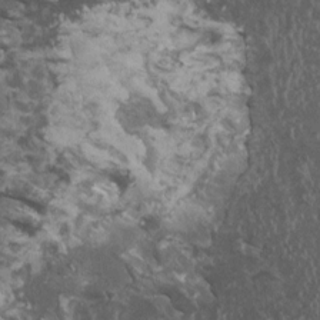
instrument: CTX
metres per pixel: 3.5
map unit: HNhu
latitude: 2.5357
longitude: 3.8044
